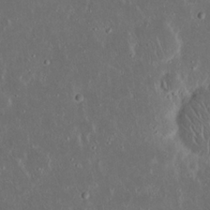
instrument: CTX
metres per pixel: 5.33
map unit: Nhu
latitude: 23.1214
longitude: -70.9702
